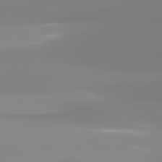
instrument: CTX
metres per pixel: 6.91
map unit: lApd
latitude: 81.7827
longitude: -148.9703
